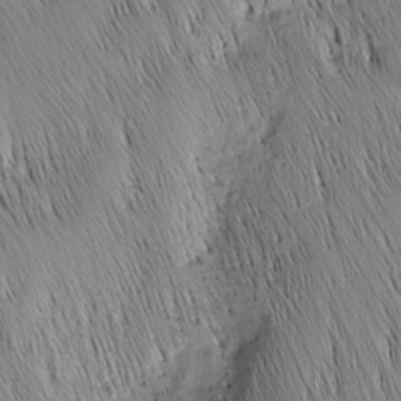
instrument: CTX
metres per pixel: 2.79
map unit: Nhu
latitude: -4.8030
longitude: -149.9717
